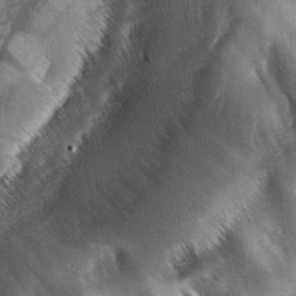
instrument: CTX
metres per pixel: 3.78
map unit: lAa
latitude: -5.5399
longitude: -127.2537
